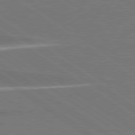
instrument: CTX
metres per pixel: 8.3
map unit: lApd
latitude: 79.0270
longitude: -95.4049
